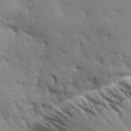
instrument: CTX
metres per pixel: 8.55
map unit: lAvf
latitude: 24.1388
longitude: -110.7813
